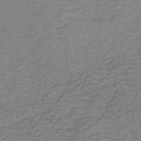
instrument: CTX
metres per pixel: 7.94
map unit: lHb
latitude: -41.5021
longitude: 53.2753
